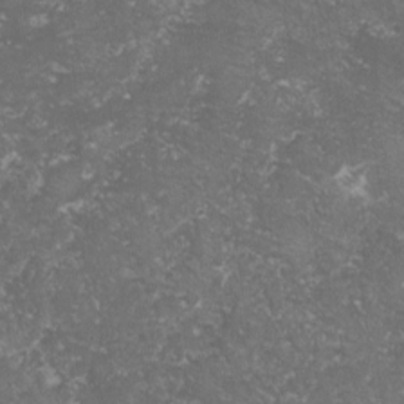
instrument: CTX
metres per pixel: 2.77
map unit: lHvf
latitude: -16.4629
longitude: -99.6127
